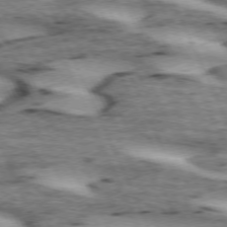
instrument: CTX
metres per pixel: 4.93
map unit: lApd
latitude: 72.6491
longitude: -54.2900
